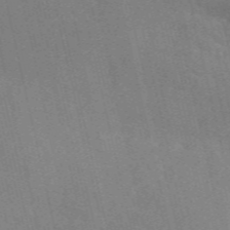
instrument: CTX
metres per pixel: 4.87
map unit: ANa
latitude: 50.0822
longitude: -81.1781
